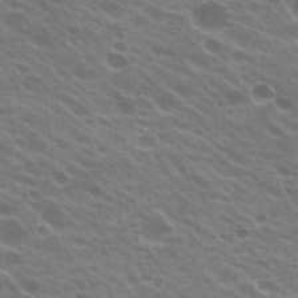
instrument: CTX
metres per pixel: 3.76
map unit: Hto
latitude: 23.6316
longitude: -37.6505
